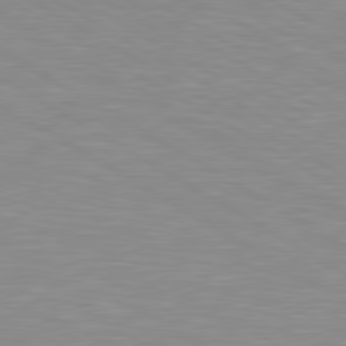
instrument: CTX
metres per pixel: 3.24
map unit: lApd
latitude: 80.1389
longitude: 171.8989
